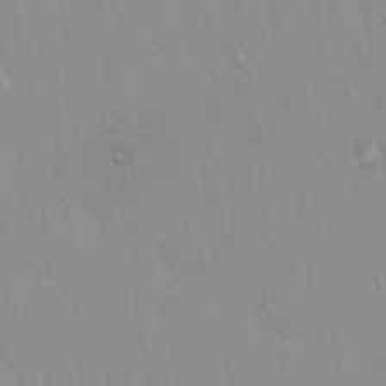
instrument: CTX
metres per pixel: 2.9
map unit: Hto
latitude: 16.8947
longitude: -57.9339
